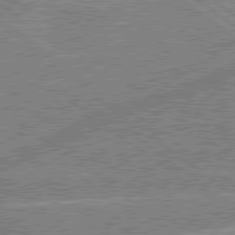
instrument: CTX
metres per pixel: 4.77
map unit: lApd
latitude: 79.4805
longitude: -156.2522
